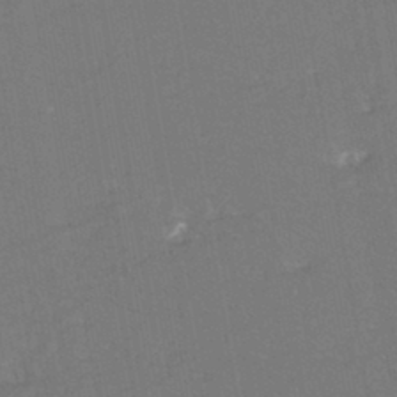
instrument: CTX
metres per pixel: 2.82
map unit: eHh
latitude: -44.6519
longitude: -29.0080
